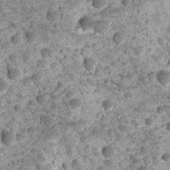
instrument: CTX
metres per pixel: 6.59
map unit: Ave
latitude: 10.9325
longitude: -105.4049
